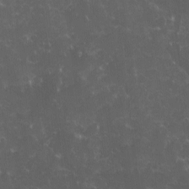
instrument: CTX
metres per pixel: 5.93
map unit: Ave
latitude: -10.4440
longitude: -117.1970
